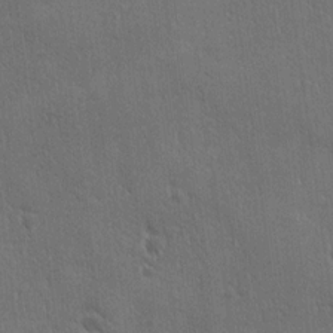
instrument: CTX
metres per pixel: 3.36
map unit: Ave
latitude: -7.9745
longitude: -121.0270
